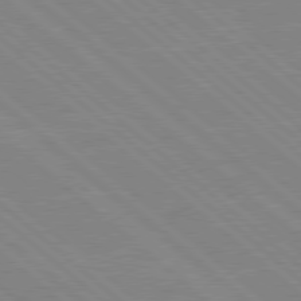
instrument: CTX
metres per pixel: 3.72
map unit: Hpe
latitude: 78.0822
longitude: -123.6127
